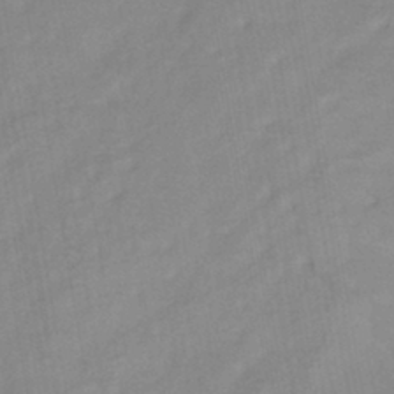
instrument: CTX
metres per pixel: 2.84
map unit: HNhu
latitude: -42.2550
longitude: 91.3510
